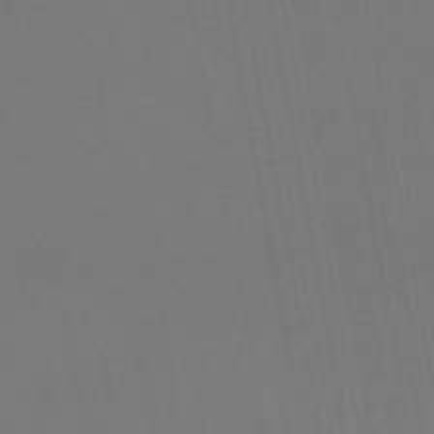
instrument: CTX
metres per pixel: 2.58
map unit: lHb
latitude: -47.1053
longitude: 75.0298
